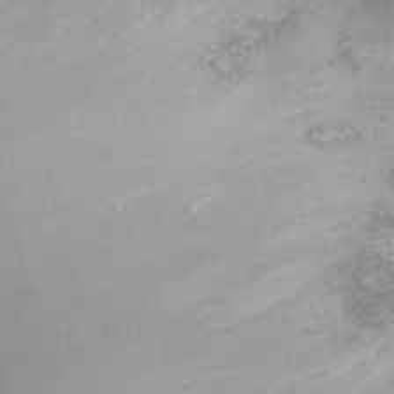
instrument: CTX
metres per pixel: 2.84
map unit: Ht
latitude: -7.0108
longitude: -34.5356
